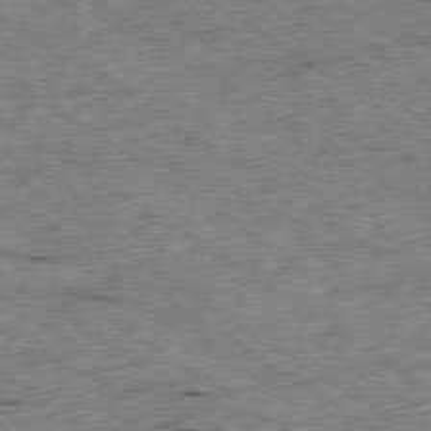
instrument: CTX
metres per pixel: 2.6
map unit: Ap
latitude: -79.3698
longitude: -86.9514
